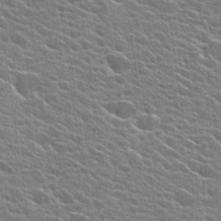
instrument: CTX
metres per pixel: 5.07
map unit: Hto
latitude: 24.9702
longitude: -42.4979
